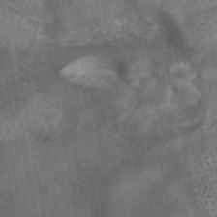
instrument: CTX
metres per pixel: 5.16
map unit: ANa
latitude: 42.9136
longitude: 16.5763
